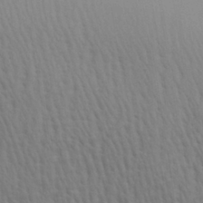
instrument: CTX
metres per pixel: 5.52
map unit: Aa
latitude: 28.9702
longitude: -139.0269
